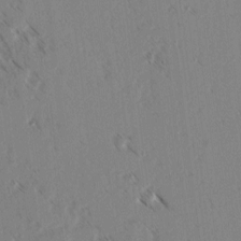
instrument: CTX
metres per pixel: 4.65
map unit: lAvf
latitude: 3.0836
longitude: -105.1215
